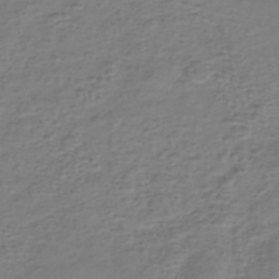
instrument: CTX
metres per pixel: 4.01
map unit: eHh
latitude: -39.5399
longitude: -28.3656
